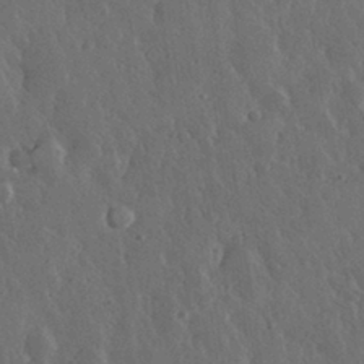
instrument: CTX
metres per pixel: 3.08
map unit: eHh
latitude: 31.3104
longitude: -79.4805
